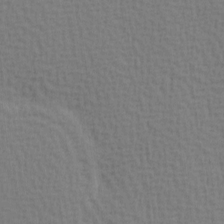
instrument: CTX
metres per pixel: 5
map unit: Hve
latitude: 2.1389
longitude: -125.3292
